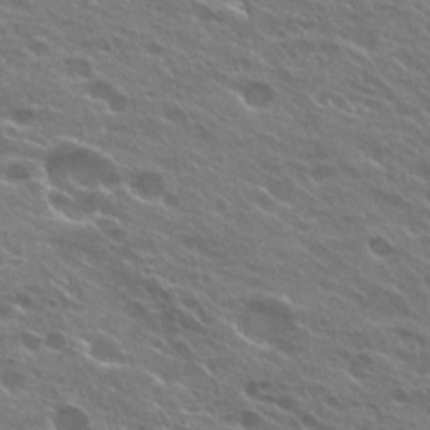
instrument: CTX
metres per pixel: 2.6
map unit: Hto
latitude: 24.8191
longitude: -37.6505
